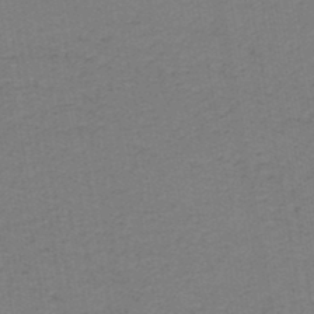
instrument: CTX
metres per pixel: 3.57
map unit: HNb
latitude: -45.7856
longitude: 52.0850
